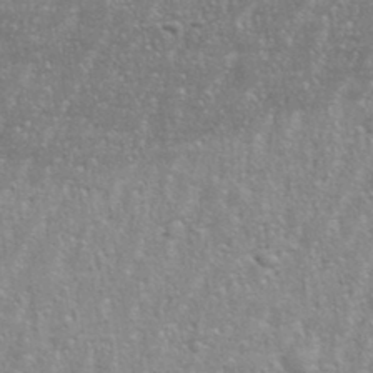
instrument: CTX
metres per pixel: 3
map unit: eHh
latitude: 34.3089
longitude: -132.2145
